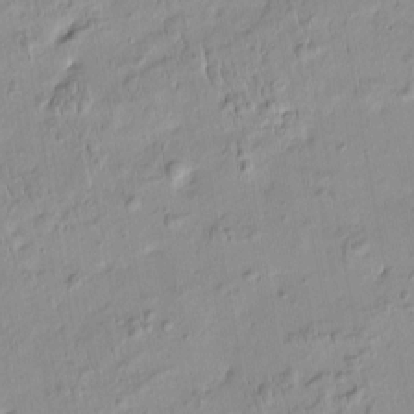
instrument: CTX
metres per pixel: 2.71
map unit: HNhu
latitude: -4.1039
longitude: 13.6155
